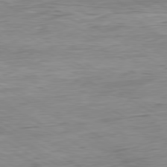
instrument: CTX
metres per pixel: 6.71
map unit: Ap
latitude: -80.5763
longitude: -78.7435
